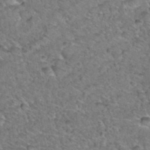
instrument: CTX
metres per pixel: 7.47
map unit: Hto
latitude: 35.5560
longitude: -48.0633
